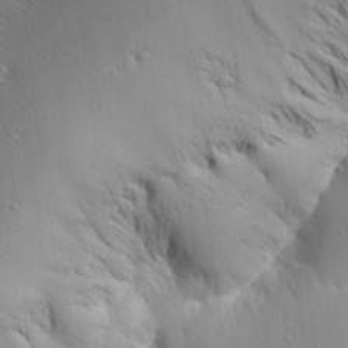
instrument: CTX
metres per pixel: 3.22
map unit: Aa
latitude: 15.5372
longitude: -141.9339
